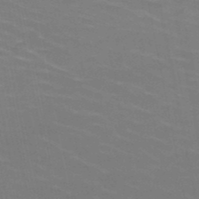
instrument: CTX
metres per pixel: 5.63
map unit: HNb
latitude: -49.5022
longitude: -48.2522
